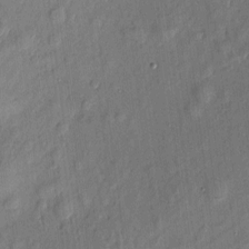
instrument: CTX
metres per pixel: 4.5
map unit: eHh
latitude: 5.5560
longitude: -73.1970
